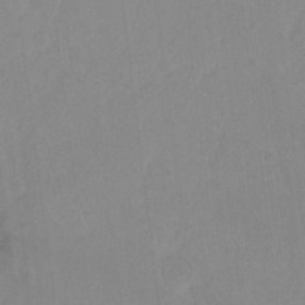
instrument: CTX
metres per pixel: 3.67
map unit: Hto
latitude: -7.1053
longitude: -38.2145
